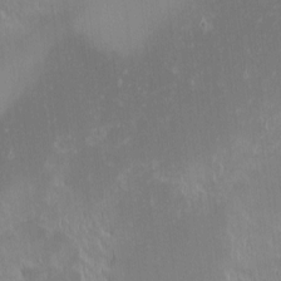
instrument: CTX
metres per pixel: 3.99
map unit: eHh
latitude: -2.4062
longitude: -84.8380
